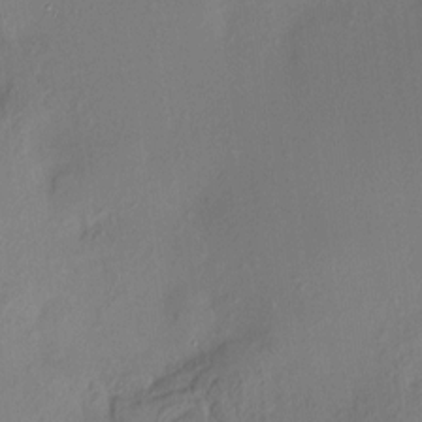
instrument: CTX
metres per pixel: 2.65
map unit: HNhu
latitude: 7.5371
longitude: -0.1011
